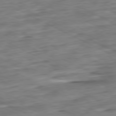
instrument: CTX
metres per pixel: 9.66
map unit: Ap
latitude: -80.9542
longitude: -82.7624
